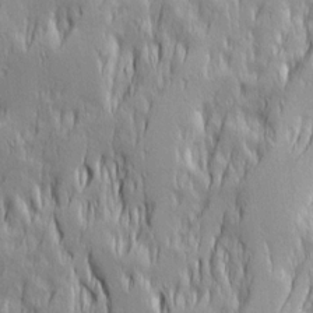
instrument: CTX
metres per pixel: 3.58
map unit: Ave
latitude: 14.2523
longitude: -131.7828
